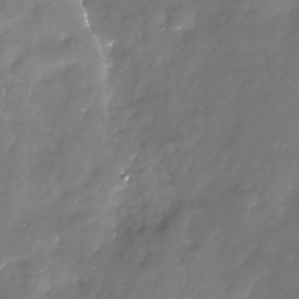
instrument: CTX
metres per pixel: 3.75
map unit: Nhe
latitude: -33.3699
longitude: -88.8191
